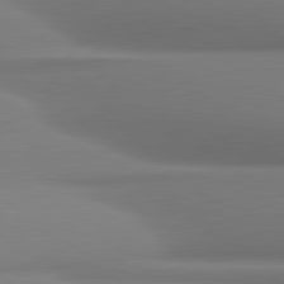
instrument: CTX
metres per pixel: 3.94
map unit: lApd
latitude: 81.2537
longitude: 178.0283
